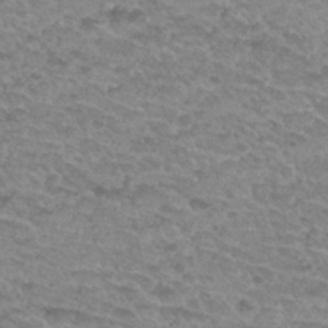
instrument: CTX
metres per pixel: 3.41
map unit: Hto
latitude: 31.9906
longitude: -48.4034
